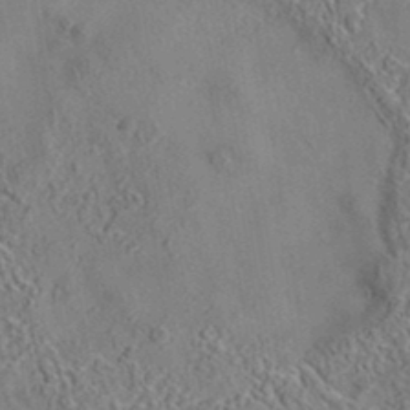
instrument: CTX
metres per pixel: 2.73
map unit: eAb
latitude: 35.6316
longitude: 109.5588
